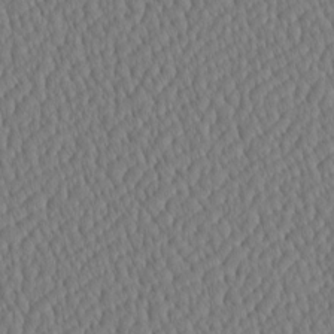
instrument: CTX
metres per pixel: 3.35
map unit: HNhu
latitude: -3.8422
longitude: 13.3132
